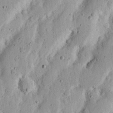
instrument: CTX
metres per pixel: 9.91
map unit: Ht
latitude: 12.7813
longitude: -74.1389
